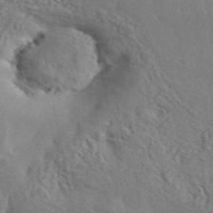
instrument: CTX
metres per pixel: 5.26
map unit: Aa
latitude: 34.1388
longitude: -134.0255
